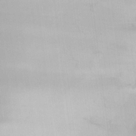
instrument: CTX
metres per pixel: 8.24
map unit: HNhu
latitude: 4.1011
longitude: -5.0458
